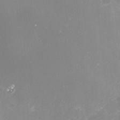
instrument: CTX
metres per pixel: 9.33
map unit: Nhe
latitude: -35.6722
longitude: -91.3671
